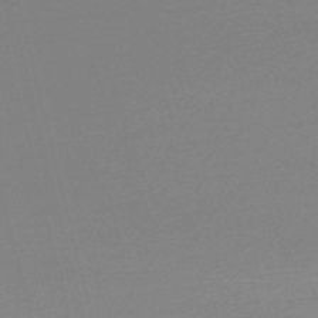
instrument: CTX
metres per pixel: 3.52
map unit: lHb
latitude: -47.7666
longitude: 67.8044
